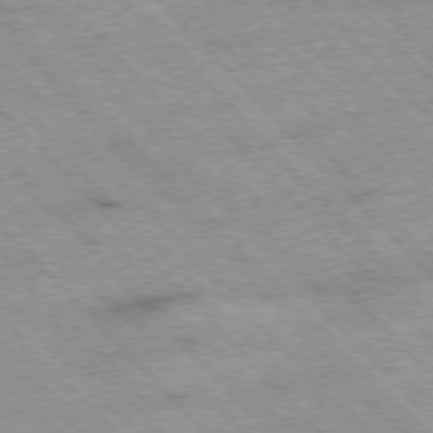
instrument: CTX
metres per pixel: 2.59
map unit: Hpe
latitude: -77.0675
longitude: 12.9731
